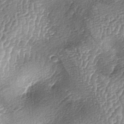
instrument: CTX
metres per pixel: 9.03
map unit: lAa
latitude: -5.7477
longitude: -128.1578
